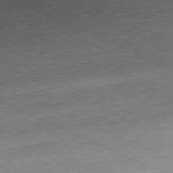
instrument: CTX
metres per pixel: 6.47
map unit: Ap
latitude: -81.2754
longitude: -71.7638
